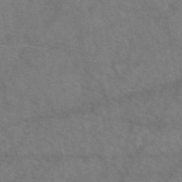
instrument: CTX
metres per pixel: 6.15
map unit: eAb
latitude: 50.8191
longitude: 115.2187
